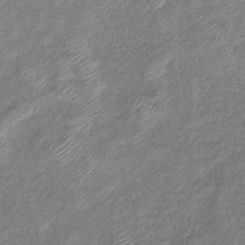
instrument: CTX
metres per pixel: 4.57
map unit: eHb
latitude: -39.0864
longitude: 78.5195
